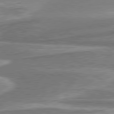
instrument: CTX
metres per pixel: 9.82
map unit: lApd
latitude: 80.6679
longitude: -177.3670
